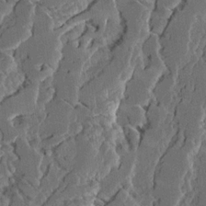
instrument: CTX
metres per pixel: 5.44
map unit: Ave
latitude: 14.9325
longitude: -137.2915
